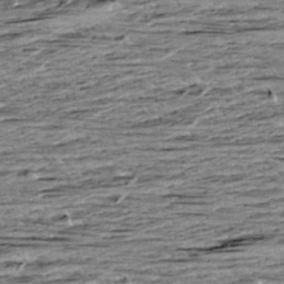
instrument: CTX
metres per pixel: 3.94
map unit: Aa
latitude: 8.5735
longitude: -139.4237
